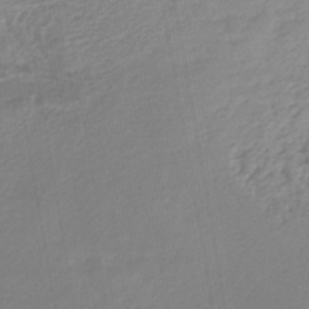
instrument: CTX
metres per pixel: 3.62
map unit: lHb
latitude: -44.4062
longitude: 60.6518
